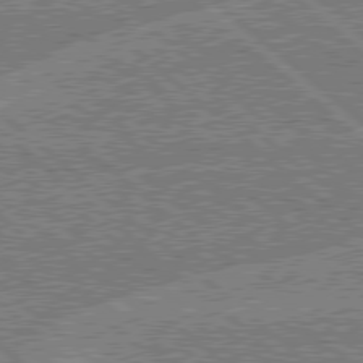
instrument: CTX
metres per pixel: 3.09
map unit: Hpe
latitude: 78.5168
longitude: -159.4993
